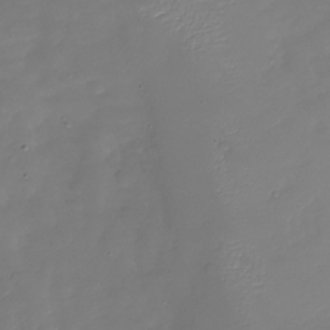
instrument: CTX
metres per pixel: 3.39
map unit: Nhu
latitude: -26.7841
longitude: -57.6882
